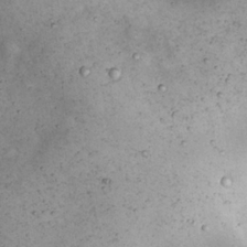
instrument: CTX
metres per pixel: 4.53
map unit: Nhu
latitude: 22.3467
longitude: -67.3670
